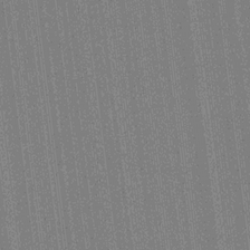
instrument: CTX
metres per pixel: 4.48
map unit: HNhu
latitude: 14.5546
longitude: 13.2754
